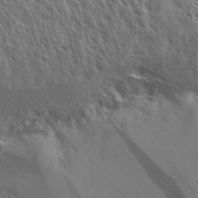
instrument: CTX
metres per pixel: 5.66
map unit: Aa
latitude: 33.2537
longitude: -138.7435
